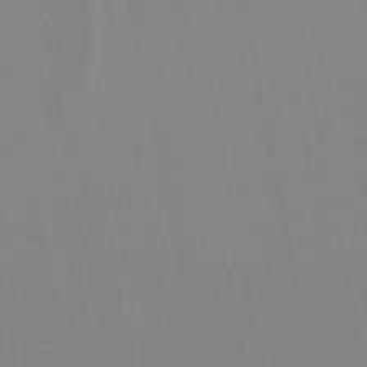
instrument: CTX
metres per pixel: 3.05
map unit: lHb
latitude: -48.8408
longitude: 70.1606
